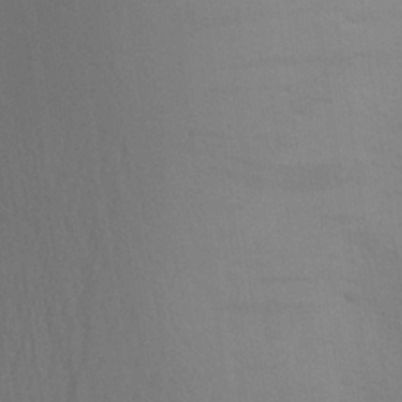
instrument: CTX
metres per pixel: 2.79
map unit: Aa
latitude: 26.1767
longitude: -145.8961
